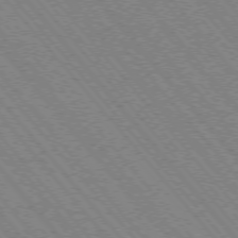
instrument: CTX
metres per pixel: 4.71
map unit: Hpe
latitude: -75.8612
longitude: -13.2348
